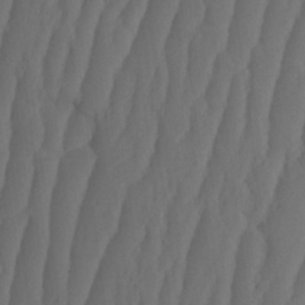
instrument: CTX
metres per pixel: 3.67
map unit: HNhu
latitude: -1.7100
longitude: 13.9367
